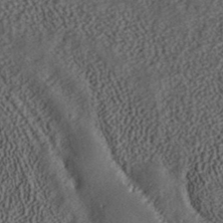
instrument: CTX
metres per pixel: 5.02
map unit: ANa
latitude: 37.1970
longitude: 17.6722
